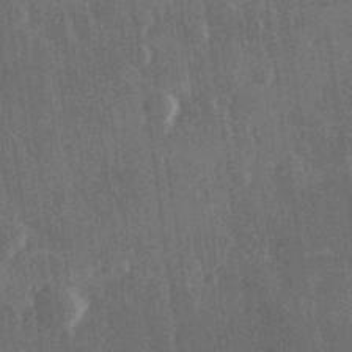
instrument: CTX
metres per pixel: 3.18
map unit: Hve
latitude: 27.4427
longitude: 147.4832
